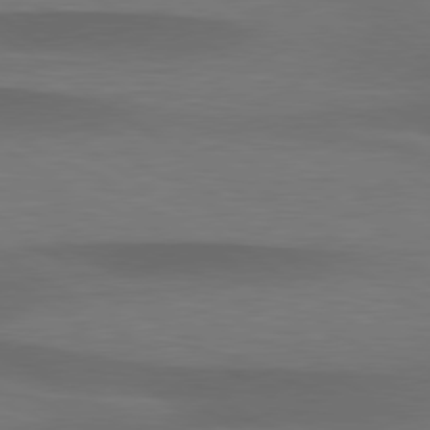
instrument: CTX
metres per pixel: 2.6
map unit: lApd
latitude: 79.4616
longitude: -90.5546
